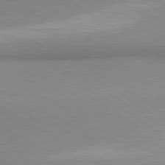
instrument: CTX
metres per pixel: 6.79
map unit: lApd
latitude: 80.1011
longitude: 167.4454
